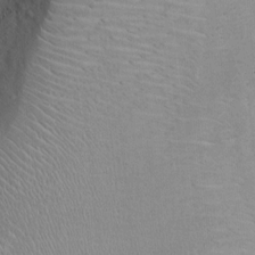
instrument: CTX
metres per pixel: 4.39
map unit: Ht
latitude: -2.7652
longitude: -15.0459
